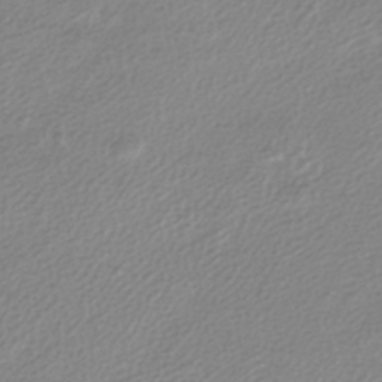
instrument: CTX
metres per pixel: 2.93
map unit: lHb
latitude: -40.5574
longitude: 71.5021
